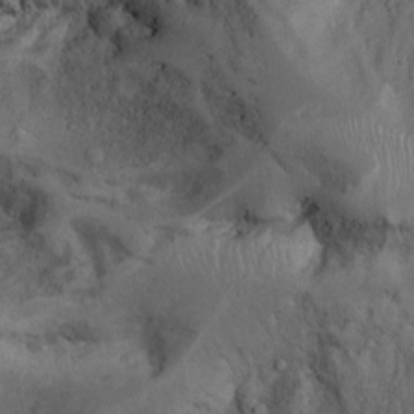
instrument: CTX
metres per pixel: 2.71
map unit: Aa
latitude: -3.4454
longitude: -73.6883
